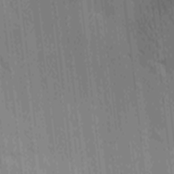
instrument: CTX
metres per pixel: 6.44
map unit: Ave
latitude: -8.9164
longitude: -123.0647
